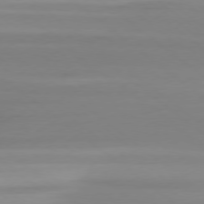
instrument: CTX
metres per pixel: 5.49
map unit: Ap
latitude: -78.7841
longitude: -76.5545
